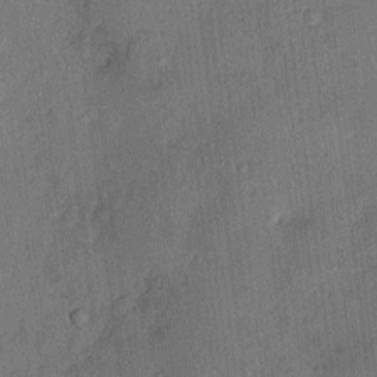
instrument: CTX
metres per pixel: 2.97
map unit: eHh
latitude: 4.5924
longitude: -74.8191
